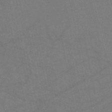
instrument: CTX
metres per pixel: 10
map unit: HNb
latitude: -55.2565
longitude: -39.7072
